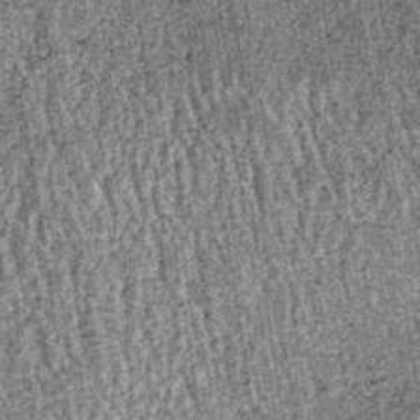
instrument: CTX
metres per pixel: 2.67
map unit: lHb
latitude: -37.6721
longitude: 67.5211
